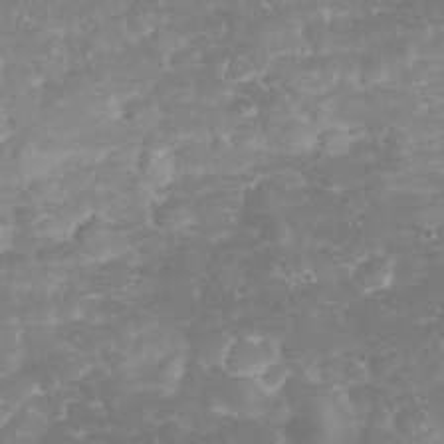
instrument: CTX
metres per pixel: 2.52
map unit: eHh
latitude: 32.7057
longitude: -62.9514
